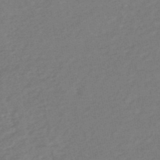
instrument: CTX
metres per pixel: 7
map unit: HNb
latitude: -48.7463
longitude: 57.9367
